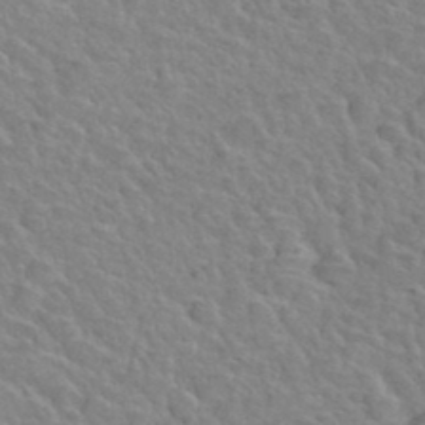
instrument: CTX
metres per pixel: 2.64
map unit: Hto
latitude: 35.8961
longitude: -50.1388
